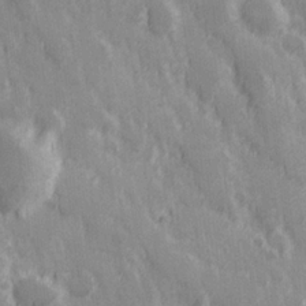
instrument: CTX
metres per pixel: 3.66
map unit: Hve
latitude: 25.4426
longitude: 146.4818
